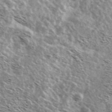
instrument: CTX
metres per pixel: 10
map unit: Ave
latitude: 38.6112
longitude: -108.6112
